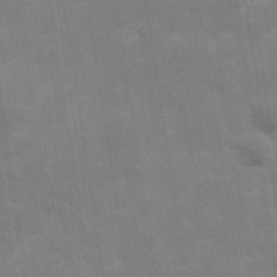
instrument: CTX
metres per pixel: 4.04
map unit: Hve
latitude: 31.4616
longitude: 149.9178
